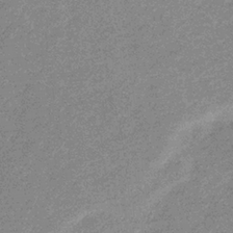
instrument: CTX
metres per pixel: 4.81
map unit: eHb
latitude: -31.7666
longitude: 68.9163
